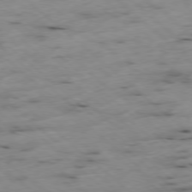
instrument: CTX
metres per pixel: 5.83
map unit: Ap
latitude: -78.3684
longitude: -60.2144
